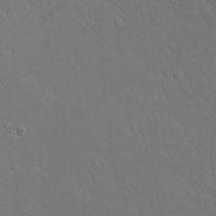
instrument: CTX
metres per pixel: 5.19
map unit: eHh
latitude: -11.0675
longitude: -64.6301
